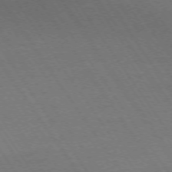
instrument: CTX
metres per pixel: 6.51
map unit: Ap
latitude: -74.3496
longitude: -78.1956
